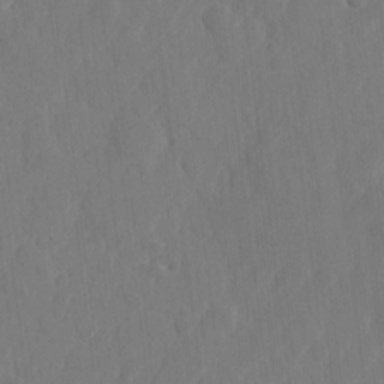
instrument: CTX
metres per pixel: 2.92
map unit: eHh
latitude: 6.3467
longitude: -72.9703
